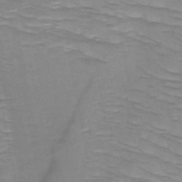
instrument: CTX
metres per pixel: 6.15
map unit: HNb
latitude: -49.2565
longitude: -50.1766
